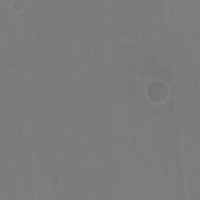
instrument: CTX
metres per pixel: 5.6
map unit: HNhu
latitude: -2.7463
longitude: -1.7071
